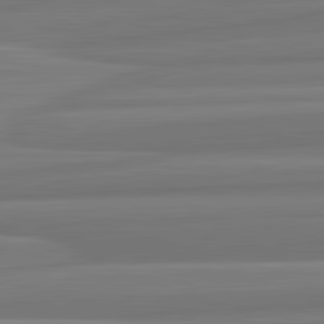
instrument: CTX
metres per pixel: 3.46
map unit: lApd
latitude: 82.6868
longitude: 168.6518
